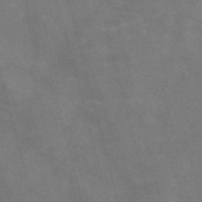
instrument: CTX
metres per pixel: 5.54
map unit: Nve
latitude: -58.5762
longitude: 66.7841
